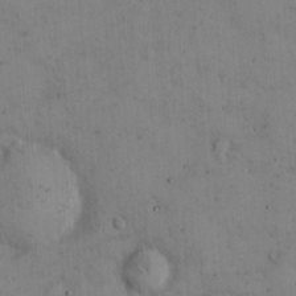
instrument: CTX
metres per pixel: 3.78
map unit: Hto
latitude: 13.4427
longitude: -59.3293
